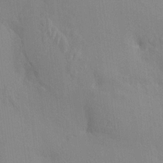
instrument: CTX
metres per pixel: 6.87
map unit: HNhu
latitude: 6.3089
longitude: -3.1781
